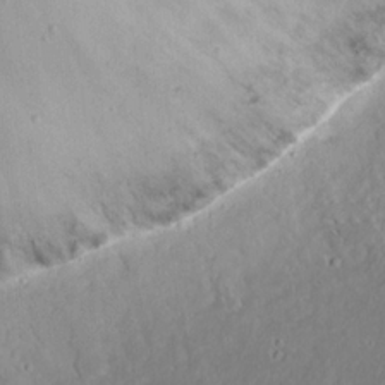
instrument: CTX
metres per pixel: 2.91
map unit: eHh
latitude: 20.4601
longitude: -72.5546
